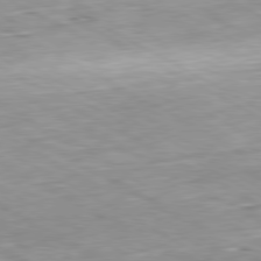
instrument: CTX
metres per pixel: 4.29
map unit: Ap
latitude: -80.6519
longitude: -81.4237
